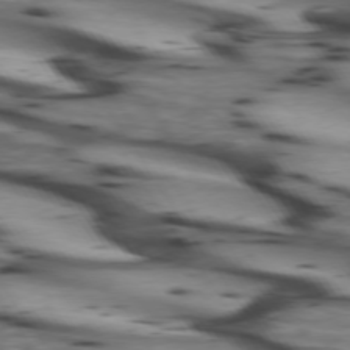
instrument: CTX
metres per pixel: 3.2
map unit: lApd
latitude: 74.1578
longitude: -64.2145
